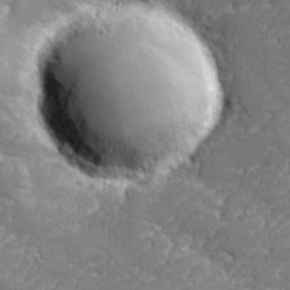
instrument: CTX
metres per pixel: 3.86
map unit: lHvf
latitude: 24.9135
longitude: 141.2754
